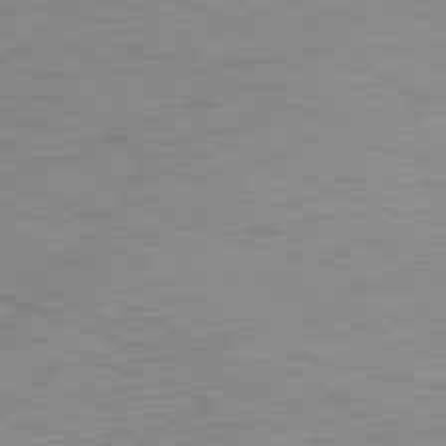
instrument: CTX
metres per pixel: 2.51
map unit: Ap
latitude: -81.9556
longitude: -70.4223
